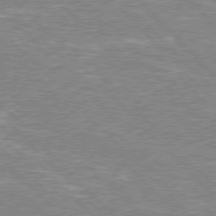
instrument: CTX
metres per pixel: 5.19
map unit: Hpe
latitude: 76.6679
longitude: -151.5749
